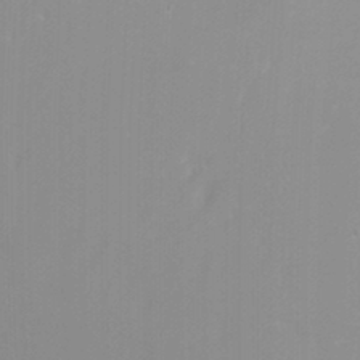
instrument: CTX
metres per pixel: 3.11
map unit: Nhu
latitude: -8.3117
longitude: -73.8772
